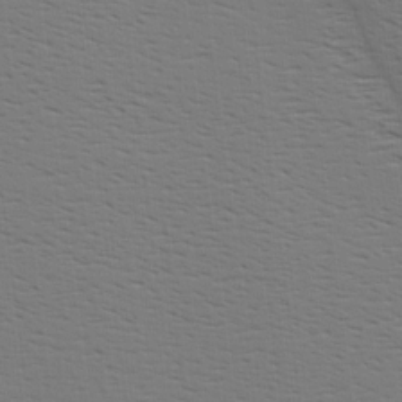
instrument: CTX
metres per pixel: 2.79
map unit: Hve
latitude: 3.0836
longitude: -125.5560
